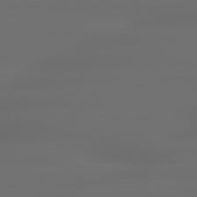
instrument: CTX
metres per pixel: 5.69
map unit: lApd
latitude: 79.3293
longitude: -135.6316
